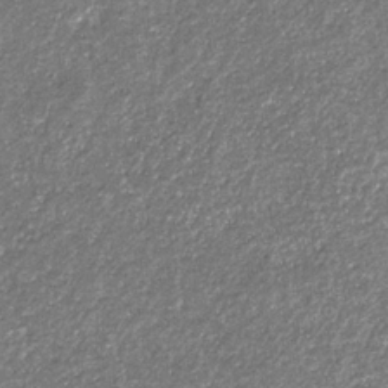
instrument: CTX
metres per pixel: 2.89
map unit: eHb
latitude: -31.1809
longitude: 69.8422
